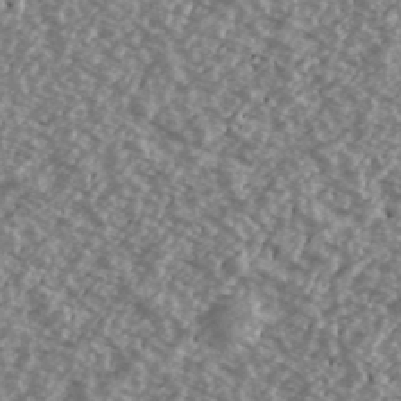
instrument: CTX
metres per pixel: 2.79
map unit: Ave
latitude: 39.7638
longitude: -111.4993
